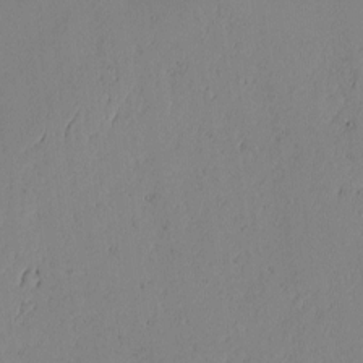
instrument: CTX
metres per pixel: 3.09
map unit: lAvf
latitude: -1.8990
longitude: -106.2523
